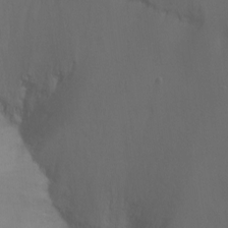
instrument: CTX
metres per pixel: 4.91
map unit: Ht
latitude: -6.8975
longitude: -34.7435
